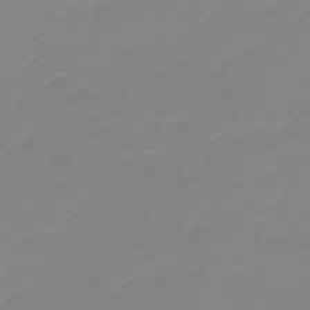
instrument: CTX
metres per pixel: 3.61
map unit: eHb
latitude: -49.0298
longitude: 84.4817
